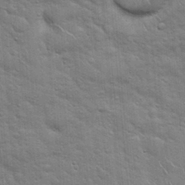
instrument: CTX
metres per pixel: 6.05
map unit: Hto
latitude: 18.7813
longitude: -51.9150
